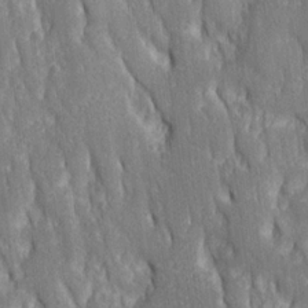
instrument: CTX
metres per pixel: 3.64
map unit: Ave
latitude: 22.7246
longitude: -134.4223
